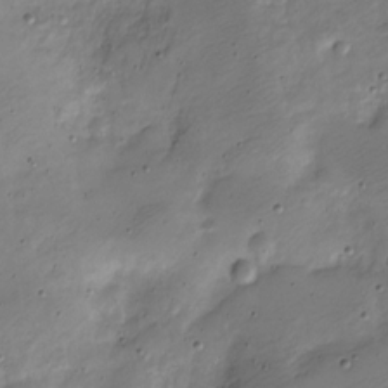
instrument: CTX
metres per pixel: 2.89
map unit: Nve
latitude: -24.3873
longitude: 105.8233
